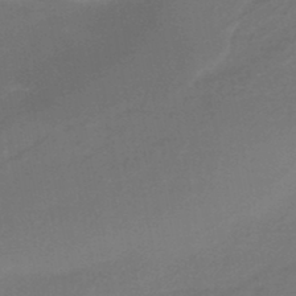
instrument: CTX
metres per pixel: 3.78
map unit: HNhu
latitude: -45.9745
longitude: 90.1984
